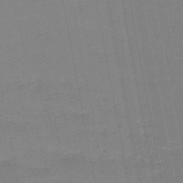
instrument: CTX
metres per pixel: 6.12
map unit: lHb
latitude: -47.1620
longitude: 68.2739
